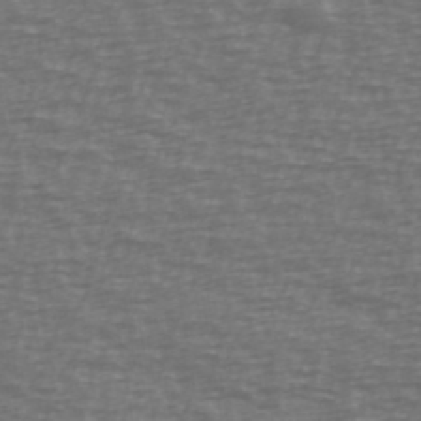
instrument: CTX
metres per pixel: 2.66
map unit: Ave
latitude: 39.1403
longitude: -113.3859
